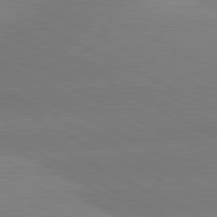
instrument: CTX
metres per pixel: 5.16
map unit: lApd
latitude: 80.9892
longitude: -150.7624
